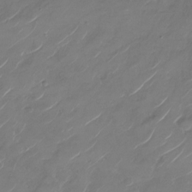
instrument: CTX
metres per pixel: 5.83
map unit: Nhu
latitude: -29.2376
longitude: -72.1389
